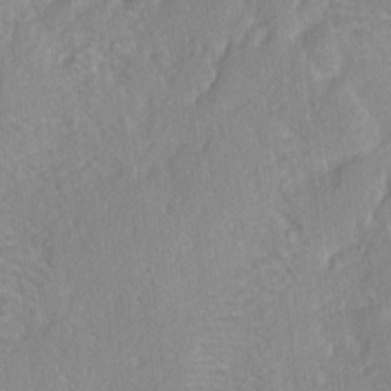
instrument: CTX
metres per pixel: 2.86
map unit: lAvf
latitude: -4.6896
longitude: -109.1970
